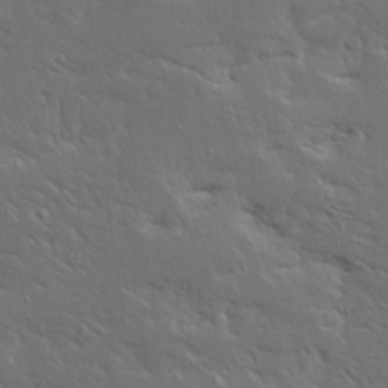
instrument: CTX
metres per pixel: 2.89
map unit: Ave
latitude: 15.0270
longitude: -139.4615
